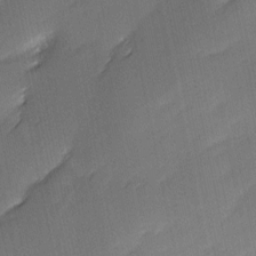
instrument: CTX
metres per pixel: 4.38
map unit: Ave
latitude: -0.0850
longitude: -114.0822
